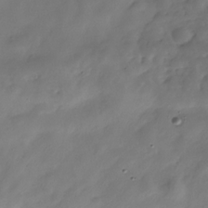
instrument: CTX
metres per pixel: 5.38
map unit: Hve
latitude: -29.9745
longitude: 94.8597
